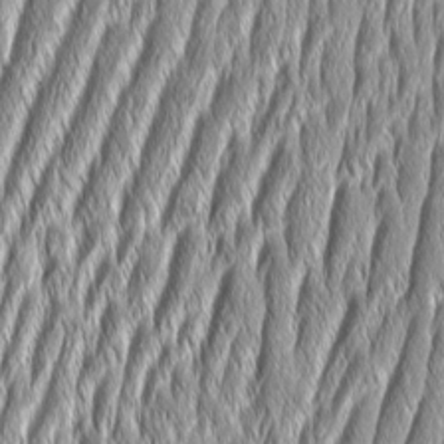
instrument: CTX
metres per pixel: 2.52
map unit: Aa
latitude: 7.6694
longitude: -130.9514
